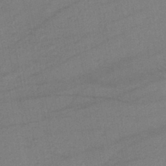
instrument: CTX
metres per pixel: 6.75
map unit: lHb
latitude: -41.9178
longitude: 68.1794
